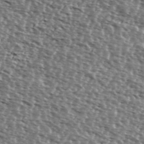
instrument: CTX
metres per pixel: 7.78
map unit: Ave
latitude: 37.8017
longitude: -112.2711
